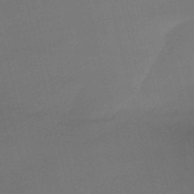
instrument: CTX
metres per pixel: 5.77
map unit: HNb
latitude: -50.9920
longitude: -41.9150
